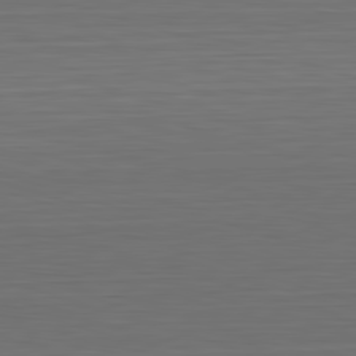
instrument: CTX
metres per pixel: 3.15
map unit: Hpe
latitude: -82.8597
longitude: 11.3132
